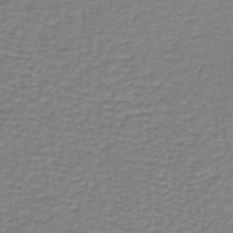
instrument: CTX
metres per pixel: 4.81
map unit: lHb
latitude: -40.4629
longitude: 61.8800
